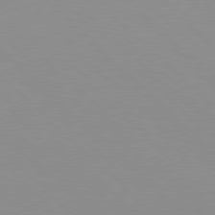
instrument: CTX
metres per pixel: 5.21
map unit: Hpe
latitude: 77.7638
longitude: -160.7813
